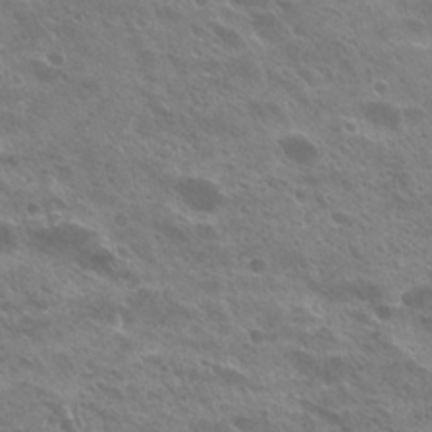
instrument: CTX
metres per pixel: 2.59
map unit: Hto
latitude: 27.6127
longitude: -40.6301
